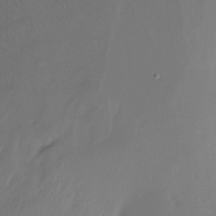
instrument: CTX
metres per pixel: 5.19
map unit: Htu
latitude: -15.8990
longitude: -47.0270
